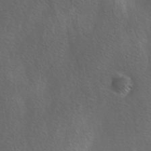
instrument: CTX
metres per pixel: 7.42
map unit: Ave
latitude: -0.4251
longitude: -112.6868
